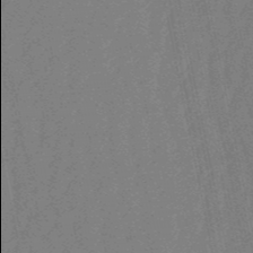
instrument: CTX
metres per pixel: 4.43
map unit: eHb
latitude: -51.1242
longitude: 78.0094
